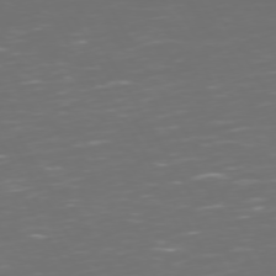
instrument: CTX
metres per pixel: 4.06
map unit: Hpe
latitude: 72.4412
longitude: -126.3278
